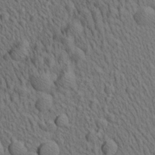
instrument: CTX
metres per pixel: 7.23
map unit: Aa
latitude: 23.0647
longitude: -138.9514
